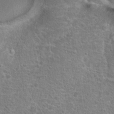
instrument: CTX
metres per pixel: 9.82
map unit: Hto
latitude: 18.3845
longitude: -41.7071
